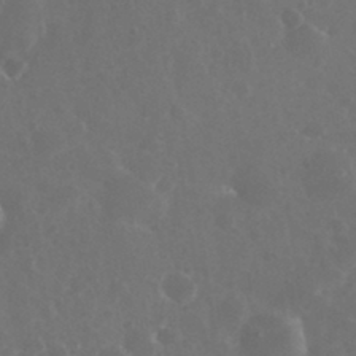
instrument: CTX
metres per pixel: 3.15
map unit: eHh
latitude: 33.4993
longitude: -61.2348
